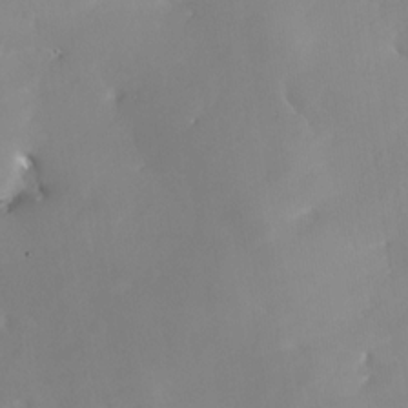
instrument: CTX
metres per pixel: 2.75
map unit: Nhe
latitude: -29.5777
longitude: -110.0444
